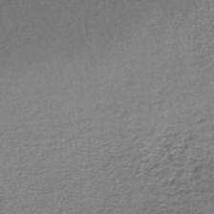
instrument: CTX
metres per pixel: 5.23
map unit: lHb
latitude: -45.0298
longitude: 58.4440
